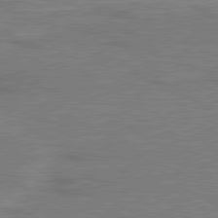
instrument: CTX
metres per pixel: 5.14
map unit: lApd
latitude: 80.2145
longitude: 128.3873
